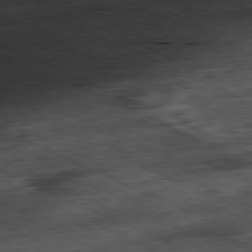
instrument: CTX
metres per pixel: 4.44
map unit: Ap
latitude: -80.8786
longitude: -90.9892
